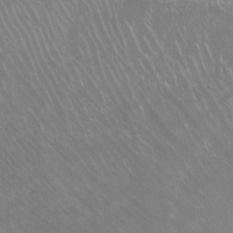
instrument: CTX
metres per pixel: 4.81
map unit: Ht
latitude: -9.5966
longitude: -38.5735
